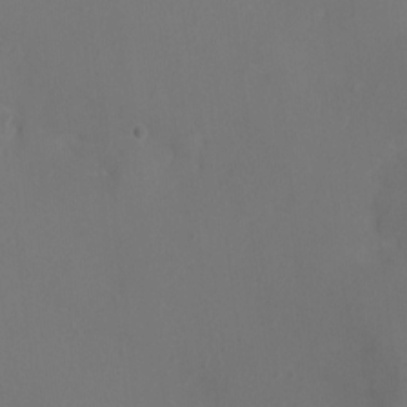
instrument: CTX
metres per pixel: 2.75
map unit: Ht
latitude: -1.3888
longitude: -16.2900
